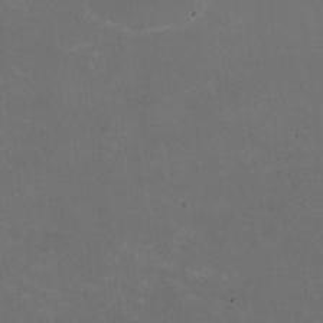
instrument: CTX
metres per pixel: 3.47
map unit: HNhu
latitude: -1.8234
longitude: -4.1578
